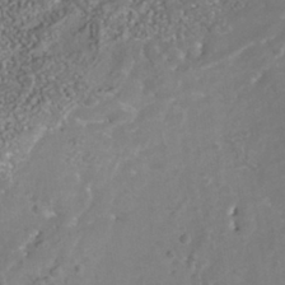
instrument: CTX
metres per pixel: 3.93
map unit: Nhu
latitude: -41.2187
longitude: -83.8772
